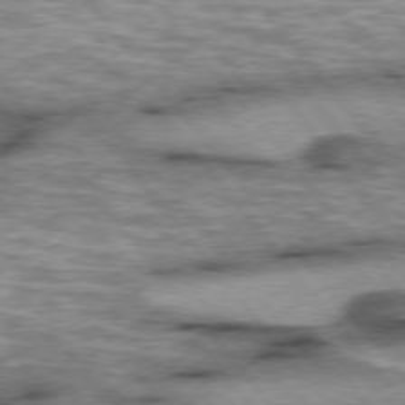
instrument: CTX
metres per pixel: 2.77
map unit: lApd
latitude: 76.0255
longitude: -48.6490
